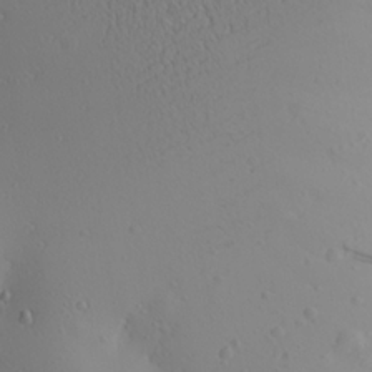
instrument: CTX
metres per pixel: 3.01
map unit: Aa
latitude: 24.6868
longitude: -144.4790
